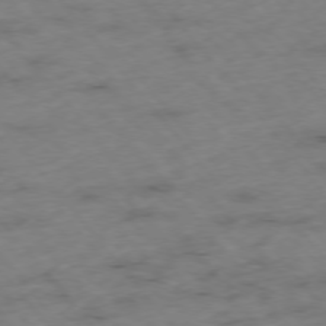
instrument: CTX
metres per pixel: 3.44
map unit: Hpe
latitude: -76.0094
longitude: -18.4223
